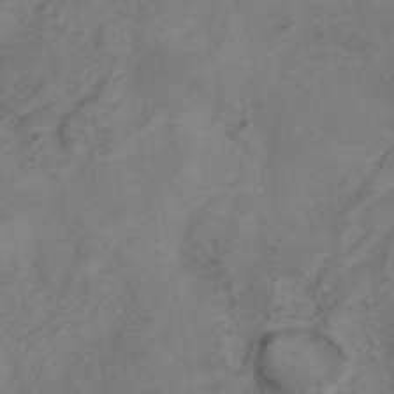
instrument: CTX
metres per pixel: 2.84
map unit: ANa
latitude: 41.2915
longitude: 15.5021
